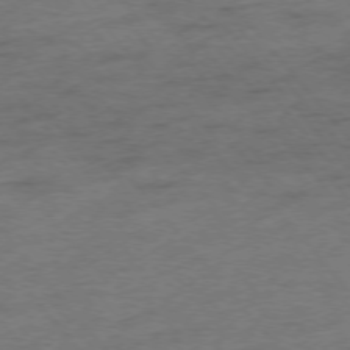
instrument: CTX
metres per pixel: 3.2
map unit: Hpe
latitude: -76.2173
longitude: -12.3090
